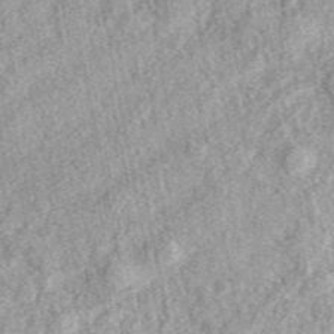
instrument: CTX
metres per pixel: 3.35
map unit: eAb
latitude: 39.2726
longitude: 110.0472
